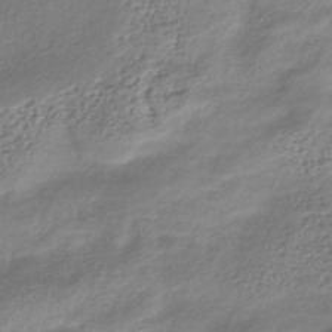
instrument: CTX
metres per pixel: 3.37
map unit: lHb
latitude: -38.8786
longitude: 68.0094
